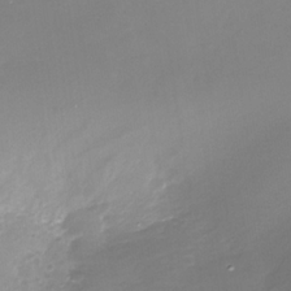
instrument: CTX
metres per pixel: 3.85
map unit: Nhe
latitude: -35.2187
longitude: -91.9339
